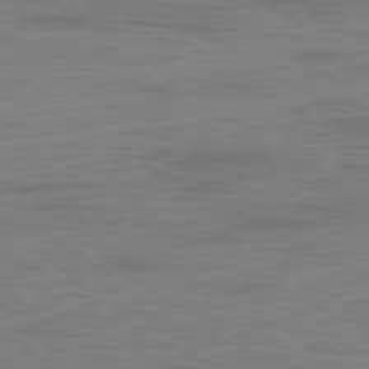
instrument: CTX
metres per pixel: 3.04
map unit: Ap
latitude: -78.7085
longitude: -69.7261
